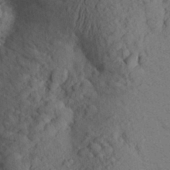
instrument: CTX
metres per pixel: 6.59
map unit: Aa
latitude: 25.0458
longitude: -148.5168
